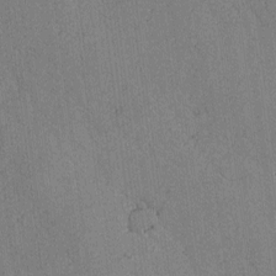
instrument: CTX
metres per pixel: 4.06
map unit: lAvf
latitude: -4.1794
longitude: -109.1592
